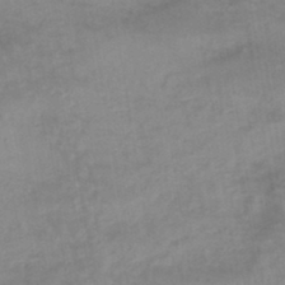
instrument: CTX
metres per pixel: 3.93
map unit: eHb
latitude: -45.4454
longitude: 85.0486
